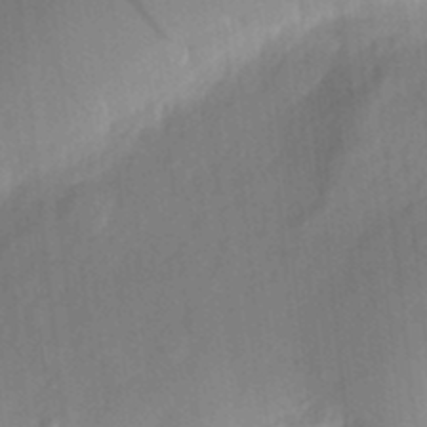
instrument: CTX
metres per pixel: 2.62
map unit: eHh
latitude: 4.7435
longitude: -73.7828
